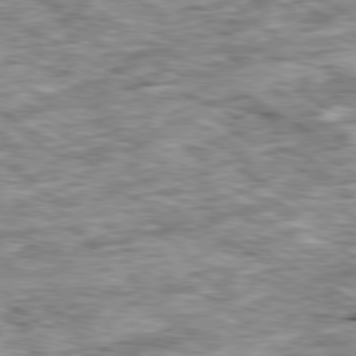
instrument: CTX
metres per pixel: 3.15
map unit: Ap
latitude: -80.5385
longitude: -90.6113
